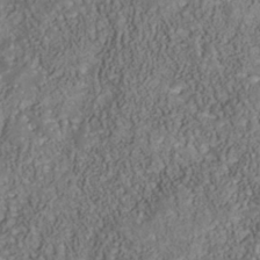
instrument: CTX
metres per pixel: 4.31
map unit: Nhu
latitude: -40.1228
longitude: -85.4615
